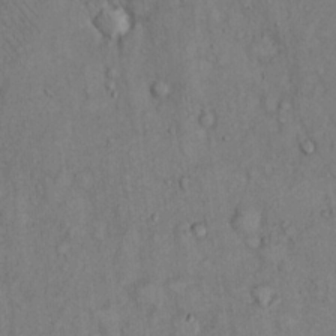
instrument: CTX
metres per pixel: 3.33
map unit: Hto
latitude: 13.5938
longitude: -58.4223
